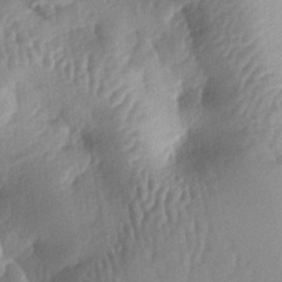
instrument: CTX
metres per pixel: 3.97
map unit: lAa
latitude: -6.1417
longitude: -126.8758
